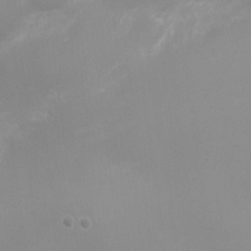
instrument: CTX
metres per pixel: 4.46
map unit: Ht
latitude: -6.8786
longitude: -21.0270
